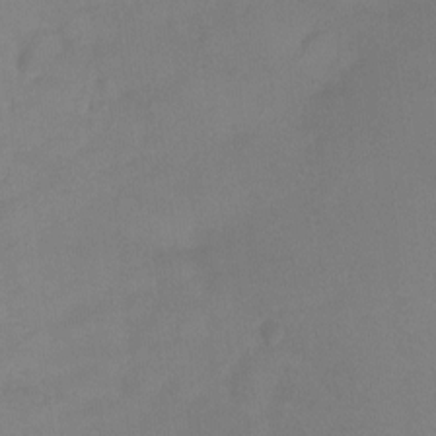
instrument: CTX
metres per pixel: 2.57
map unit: Ht
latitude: -8.6518
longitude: -34.6490
